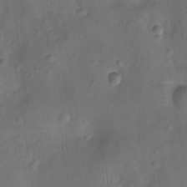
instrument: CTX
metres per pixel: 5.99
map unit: Ht
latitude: -10.2551
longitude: -21.8584
